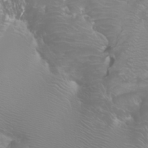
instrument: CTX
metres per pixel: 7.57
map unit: Aa
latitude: -6.7652
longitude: -71.8394
